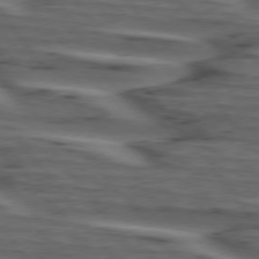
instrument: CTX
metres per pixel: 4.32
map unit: lApd
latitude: 75.3293
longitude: -71.3481
